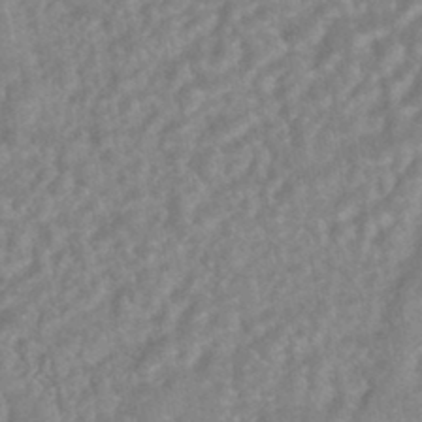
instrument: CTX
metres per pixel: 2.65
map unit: HNhu
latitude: -45.4265
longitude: 91.9556
